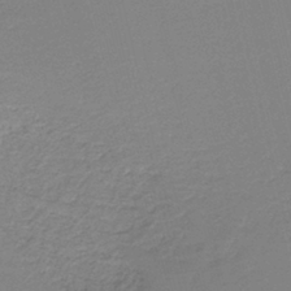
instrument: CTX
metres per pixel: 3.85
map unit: HNb
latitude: -41.0675
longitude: 50.4818
